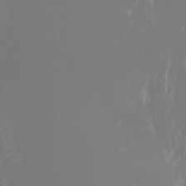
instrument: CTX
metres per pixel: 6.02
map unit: Nhu
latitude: -25.0297
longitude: -72.5168
